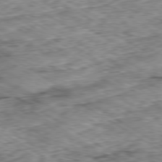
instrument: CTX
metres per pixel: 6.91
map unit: Ap
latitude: -80.1606
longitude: -49.1970
